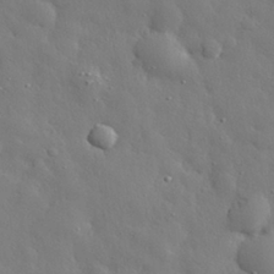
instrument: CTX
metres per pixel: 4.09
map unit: eHh
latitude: 29.5749
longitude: -78.6680
